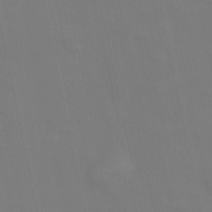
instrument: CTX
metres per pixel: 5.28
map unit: Hve
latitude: 33.4615
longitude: 150.5007
